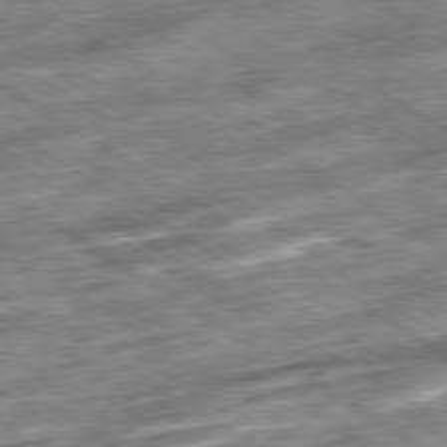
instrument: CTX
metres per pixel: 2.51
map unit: Ap
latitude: -79.8611
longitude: -51.3481
